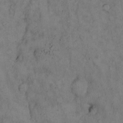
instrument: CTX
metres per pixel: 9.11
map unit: Hto
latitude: 14.7813
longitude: -61.6127
